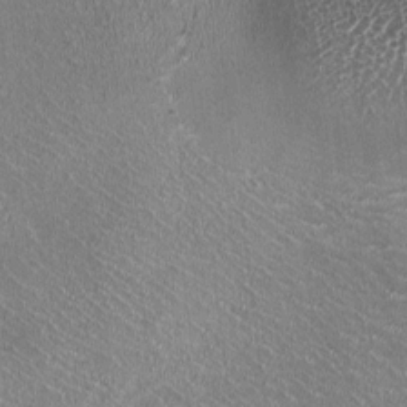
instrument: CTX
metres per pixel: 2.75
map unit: HNhu
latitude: -0.6141
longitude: -1.9906
